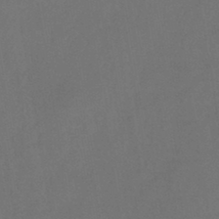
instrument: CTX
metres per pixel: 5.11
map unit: HNb
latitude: -44.3873
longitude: -39.1970
